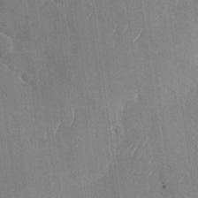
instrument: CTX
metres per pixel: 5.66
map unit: Nhu
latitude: -29.4454
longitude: -59.7639
